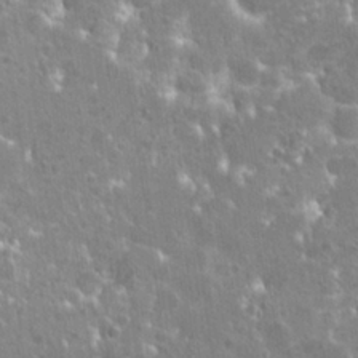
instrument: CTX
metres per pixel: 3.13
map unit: Hto
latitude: 20.7247
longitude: -40.3656
